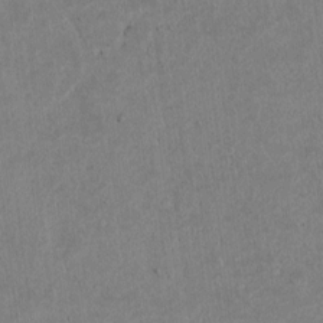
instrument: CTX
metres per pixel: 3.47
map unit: lAvf
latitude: 8.2712
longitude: 168.0094
